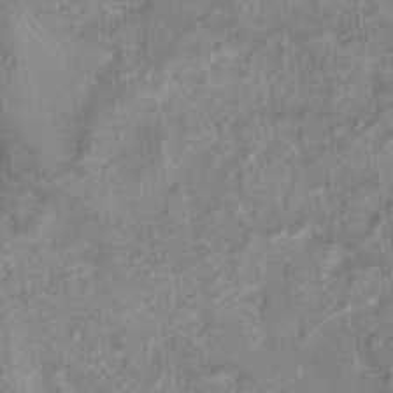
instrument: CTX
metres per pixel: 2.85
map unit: Nhu
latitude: 6.6679
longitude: -20.3467
